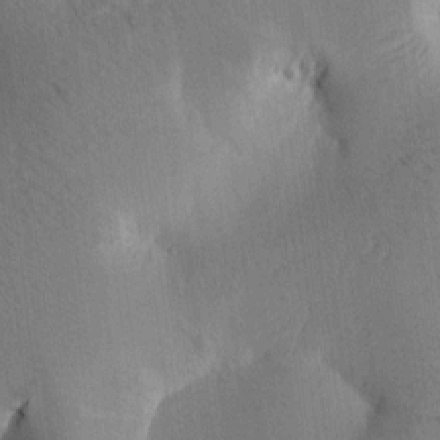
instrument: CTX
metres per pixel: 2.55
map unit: Htu
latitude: -0.5763
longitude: 172.4629
